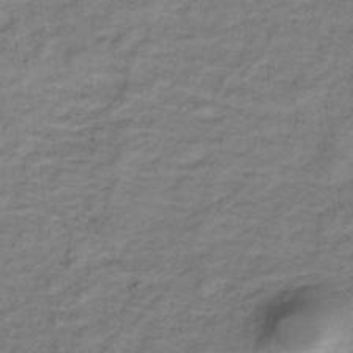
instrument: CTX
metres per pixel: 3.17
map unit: lHb
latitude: -32.7464
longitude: 65.7100
